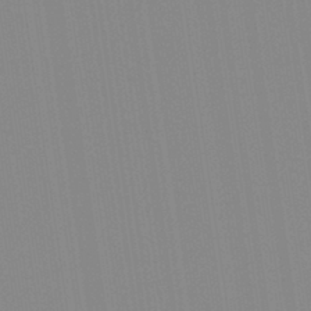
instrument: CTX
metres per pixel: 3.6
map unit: Aa
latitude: 32.5168
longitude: -142.6113
